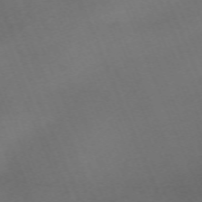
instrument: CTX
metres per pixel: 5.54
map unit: Nhu
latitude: -68.2172
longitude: 38.2362
